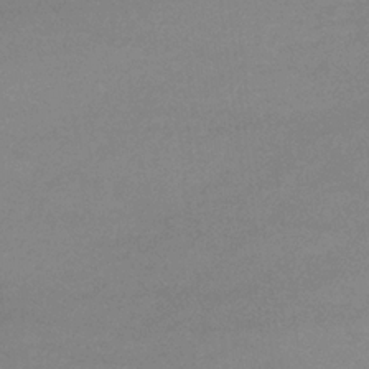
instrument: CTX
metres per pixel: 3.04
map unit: eHb
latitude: -33.1809
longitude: 69.7855
